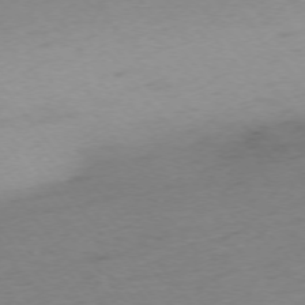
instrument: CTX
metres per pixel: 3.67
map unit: Ap
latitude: -75.2376
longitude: -72.5168
